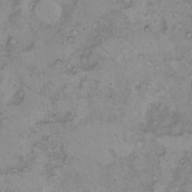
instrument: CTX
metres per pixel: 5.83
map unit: Hto
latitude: 8.0633
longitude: -60.0633
